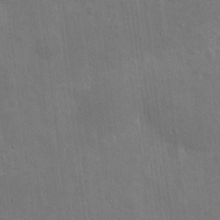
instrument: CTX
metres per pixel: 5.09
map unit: eHh
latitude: 7.8205
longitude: -72.5924
